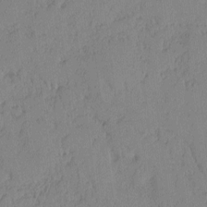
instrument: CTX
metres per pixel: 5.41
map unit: lAvf
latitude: -1.7289
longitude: -105.4238
